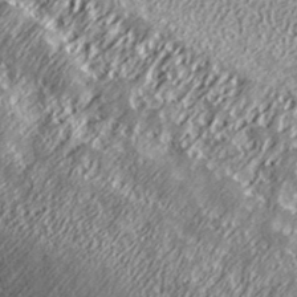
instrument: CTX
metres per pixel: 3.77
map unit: ANa
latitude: 36.5168
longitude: 17.6533
